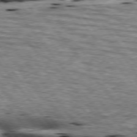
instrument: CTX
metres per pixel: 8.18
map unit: lApd
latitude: 76.2900
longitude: -60.1955
